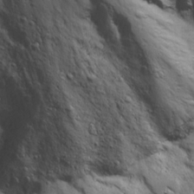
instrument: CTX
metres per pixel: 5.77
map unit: Ave
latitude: 22.8380
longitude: -135.6883
